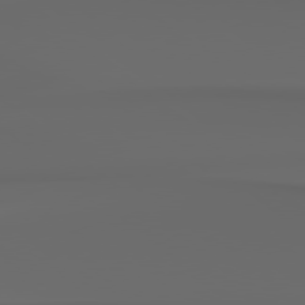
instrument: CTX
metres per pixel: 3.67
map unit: Hpe
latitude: 78.6491
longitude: -135.7827
